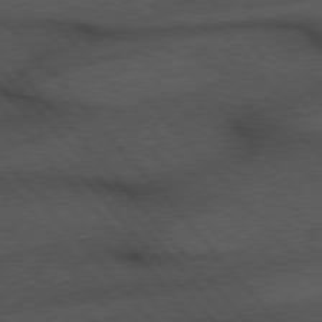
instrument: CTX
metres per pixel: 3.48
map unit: Hpe
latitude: 76.5545
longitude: -157.2159
